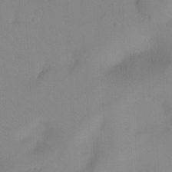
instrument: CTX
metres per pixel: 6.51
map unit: Ht
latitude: -8.9164
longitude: -37.2348
